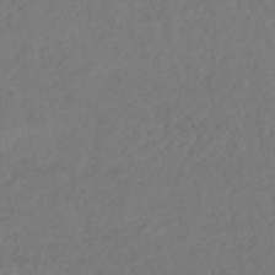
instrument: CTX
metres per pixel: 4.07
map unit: HNhu
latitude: -47.4454
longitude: 97.1242
